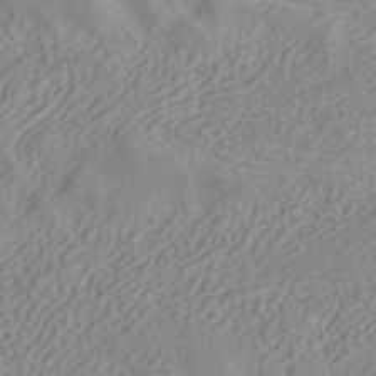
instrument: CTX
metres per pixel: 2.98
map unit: ANa
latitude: 40.0255
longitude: 34.1039
